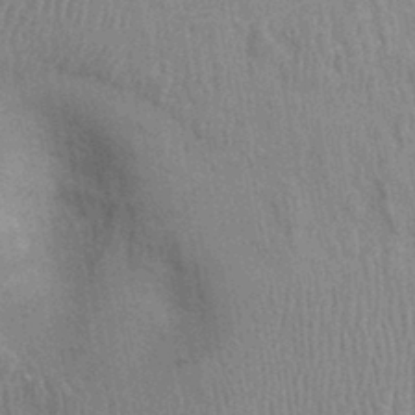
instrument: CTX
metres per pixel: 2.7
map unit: Ht
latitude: -2.6518
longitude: -15.4994
